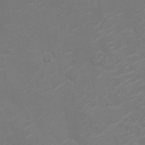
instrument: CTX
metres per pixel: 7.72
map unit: Nhu
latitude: -10.7274
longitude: -20.5735
